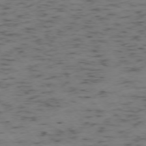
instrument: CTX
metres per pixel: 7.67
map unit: Ap
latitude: -76.1606
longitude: -61.1403
